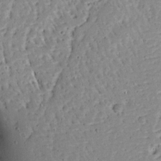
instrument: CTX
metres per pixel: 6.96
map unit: Ave
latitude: 13.5182
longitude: -138.6679
